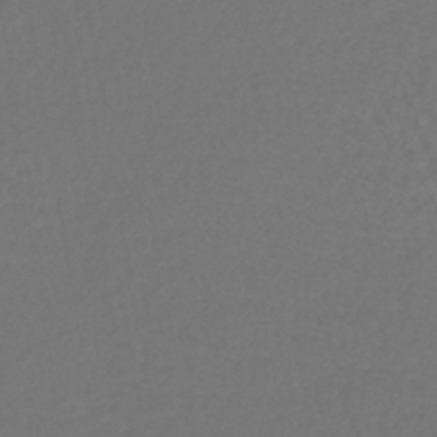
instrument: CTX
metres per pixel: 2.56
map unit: lHb
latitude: -41.9367
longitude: 72.3684
